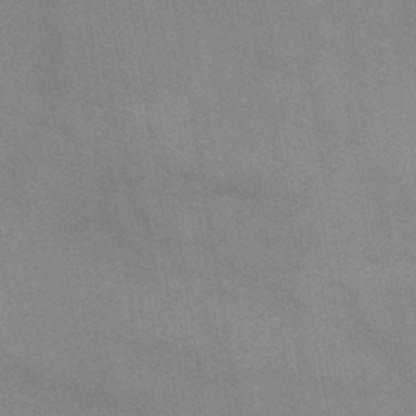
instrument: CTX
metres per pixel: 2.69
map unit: HNb
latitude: -45.3321
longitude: -44.7624
